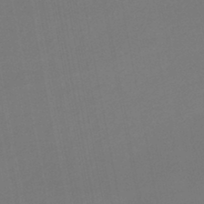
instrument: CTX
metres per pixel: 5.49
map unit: lHb
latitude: -45.5399
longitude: 74.9164
